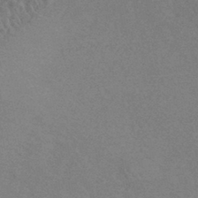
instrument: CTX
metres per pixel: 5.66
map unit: HNhu
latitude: -44.3306
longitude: 92.7841
